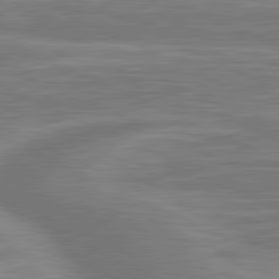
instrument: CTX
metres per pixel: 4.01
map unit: lApd
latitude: 81.3482
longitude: -174.7624
